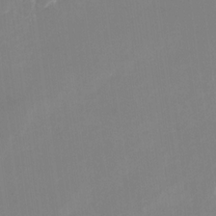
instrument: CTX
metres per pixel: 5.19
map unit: Nhu
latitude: -28.3306
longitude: -67.1025
